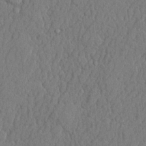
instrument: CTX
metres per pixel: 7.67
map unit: lHvf
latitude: 21.7828
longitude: 142.7463
